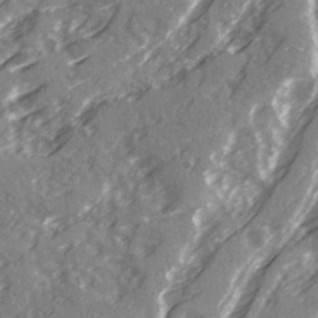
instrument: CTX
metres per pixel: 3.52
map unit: Ave
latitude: 20.4601
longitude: -131.0648
